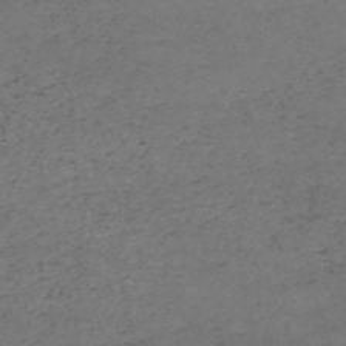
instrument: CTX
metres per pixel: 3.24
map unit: HNb
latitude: -55.6344
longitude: -44.4223
